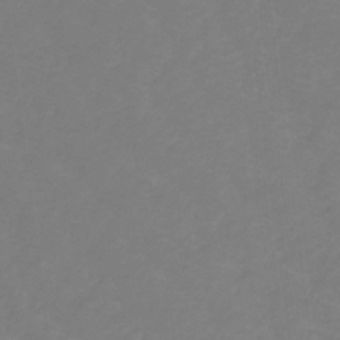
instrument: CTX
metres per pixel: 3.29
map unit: lHb
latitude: -31.5021
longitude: 64.5952
